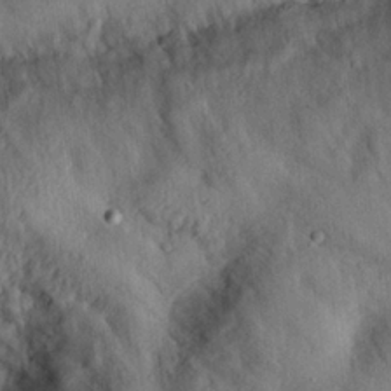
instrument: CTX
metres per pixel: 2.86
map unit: eHh
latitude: 23.9717
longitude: -79.6883
